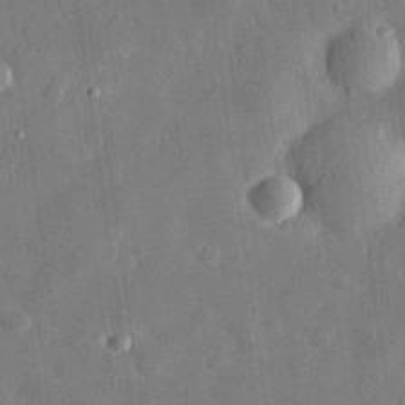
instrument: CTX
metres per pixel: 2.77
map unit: eHh
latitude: 30.3090
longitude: -75.2159
